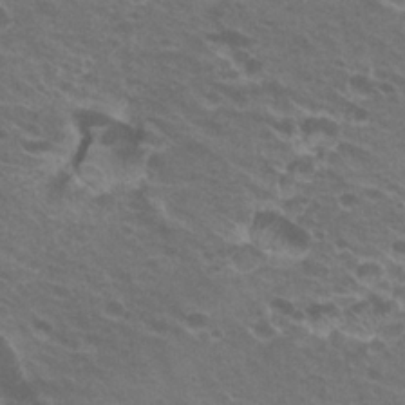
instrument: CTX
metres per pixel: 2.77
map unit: Hto
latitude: 22.5546
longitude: -31.0459
